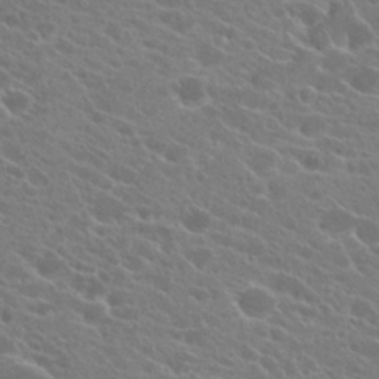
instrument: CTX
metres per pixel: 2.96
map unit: Hto
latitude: 23.0080
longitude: -39.3482
